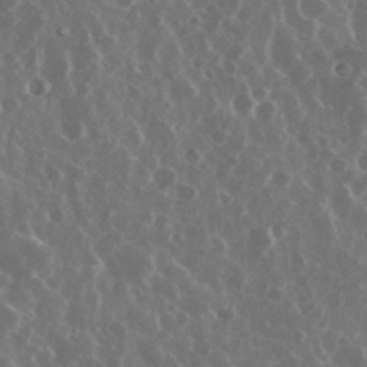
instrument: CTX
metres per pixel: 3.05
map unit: eHh
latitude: 34.2333
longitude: -58.4412
